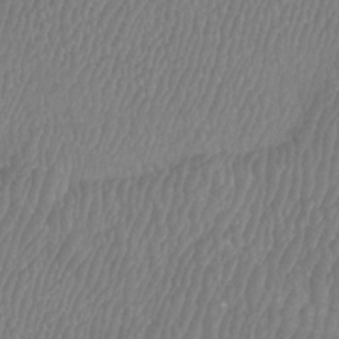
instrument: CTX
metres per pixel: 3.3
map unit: Htu
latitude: -10.0283
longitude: -74.4034
